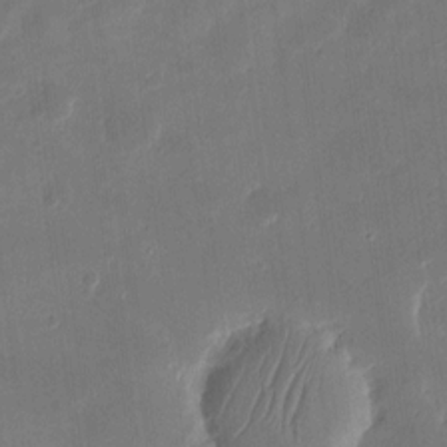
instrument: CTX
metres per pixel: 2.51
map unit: eHh
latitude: 8.3278
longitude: -73.9906
